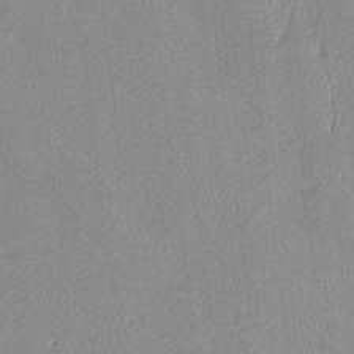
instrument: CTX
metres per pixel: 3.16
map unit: lAvf
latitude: -8.4818
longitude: -112.8002
